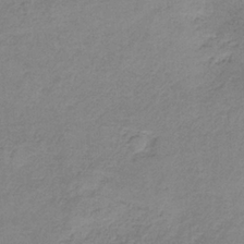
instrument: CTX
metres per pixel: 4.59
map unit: HNb
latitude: -33.8234
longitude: 58.8407
